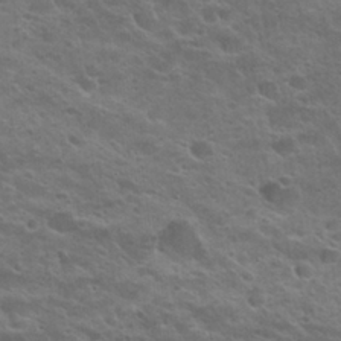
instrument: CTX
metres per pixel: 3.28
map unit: Nhu
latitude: 24.7057
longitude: -50.6490
